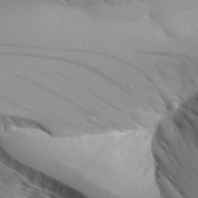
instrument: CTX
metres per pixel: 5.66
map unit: Aa
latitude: 24.4978
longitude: -133.0081
